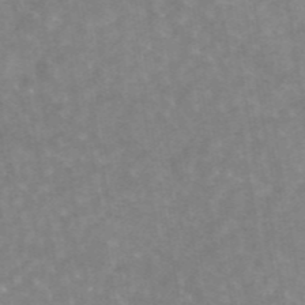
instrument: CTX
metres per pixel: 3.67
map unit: eAb
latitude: 45.2537
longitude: 122.2173
